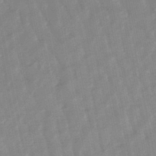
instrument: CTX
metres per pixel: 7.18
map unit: lHb
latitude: -48.4629
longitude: 79.4265
